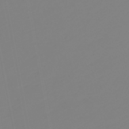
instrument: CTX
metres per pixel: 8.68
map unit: eHb
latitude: -49.4266
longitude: 85.2187
